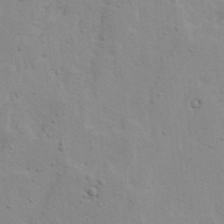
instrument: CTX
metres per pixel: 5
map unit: Ave
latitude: 13.6883
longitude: -132.9514
